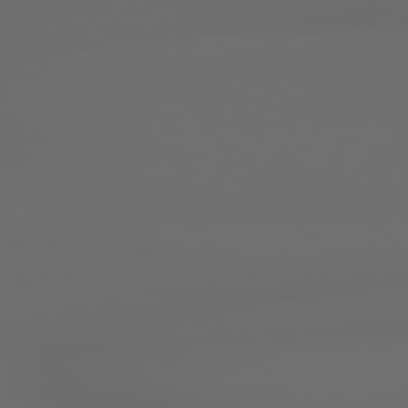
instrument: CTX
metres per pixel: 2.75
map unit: lApd
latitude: 79.0837
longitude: -163.4238
